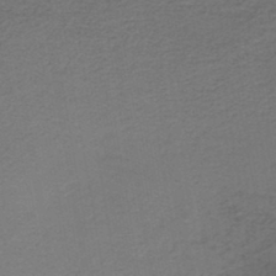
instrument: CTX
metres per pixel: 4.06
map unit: HNb
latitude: -43.9556
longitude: 49.5966
